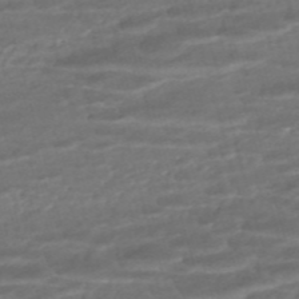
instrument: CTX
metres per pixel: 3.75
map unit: ANa
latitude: -45.3699
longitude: 104.6896
